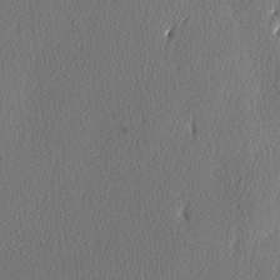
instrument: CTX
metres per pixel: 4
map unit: lAvf
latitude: -3.8989
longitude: -107.7828
